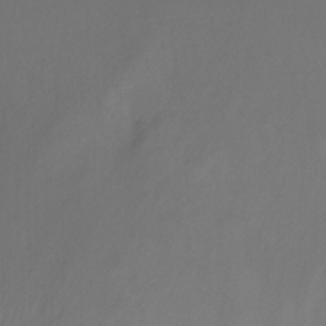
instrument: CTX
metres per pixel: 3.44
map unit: Nhu
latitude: -13.2943
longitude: -69.7072
